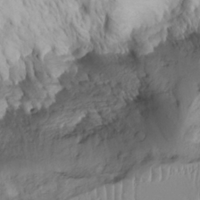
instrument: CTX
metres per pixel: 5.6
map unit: Htu
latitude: -5.0297
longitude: 153.0675
